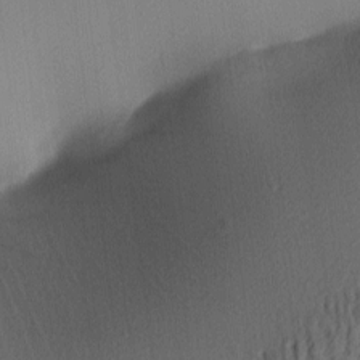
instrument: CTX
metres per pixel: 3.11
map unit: lAa
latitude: 3.3670
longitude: -115.7260
